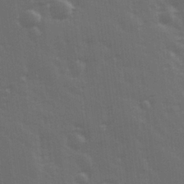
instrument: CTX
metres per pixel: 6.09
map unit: Hve
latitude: 26.7246
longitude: 146.5385
